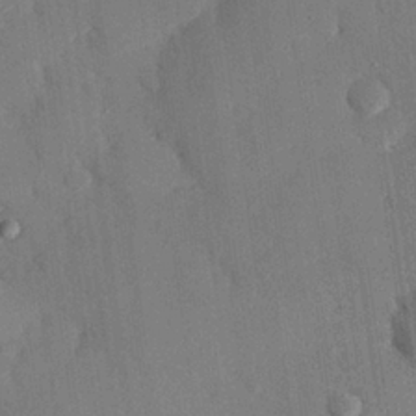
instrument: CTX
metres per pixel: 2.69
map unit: eHh
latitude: 27.4804
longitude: -79.5182
